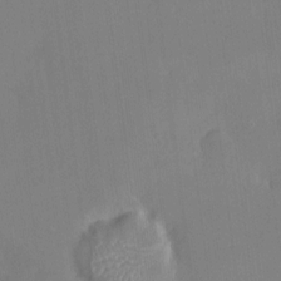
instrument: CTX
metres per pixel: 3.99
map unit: HNhu
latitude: 6.7246
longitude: 2.8596
